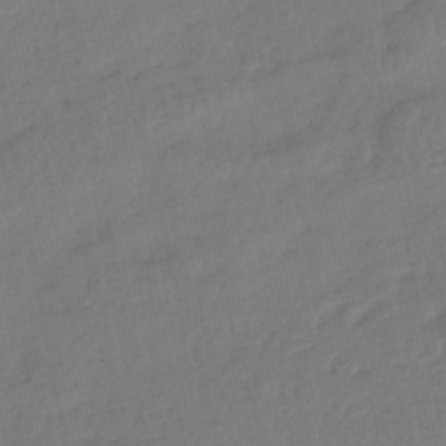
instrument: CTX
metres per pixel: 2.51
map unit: HNhu
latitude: -43.5966
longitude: 101.5777
